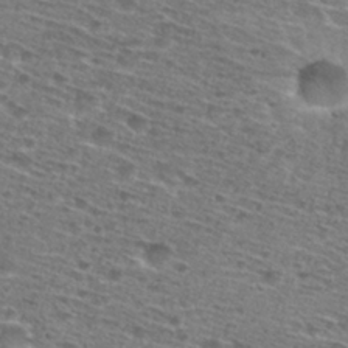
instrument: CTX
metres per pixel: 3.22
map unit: Nhu
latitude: 28.5357
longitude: -47.9906
